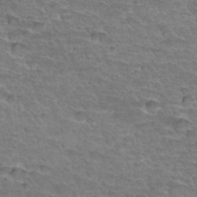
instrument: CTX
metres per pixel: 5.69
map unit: Hto
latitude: 34.5923
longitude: -44.8569
